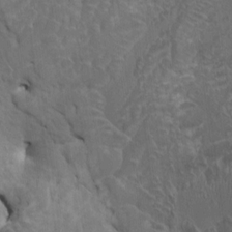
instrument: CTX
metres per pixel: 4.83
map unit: HNhu
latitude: 4.6490
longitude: 7.3698
